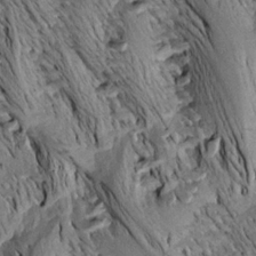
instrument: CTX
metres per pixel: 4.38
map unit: Aa
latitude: 18.4223
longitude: -145.3104
